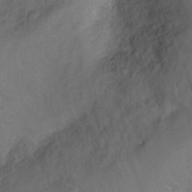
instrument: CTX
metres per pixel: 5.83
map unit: Hto
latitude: 8.8947
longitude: -34.9135
